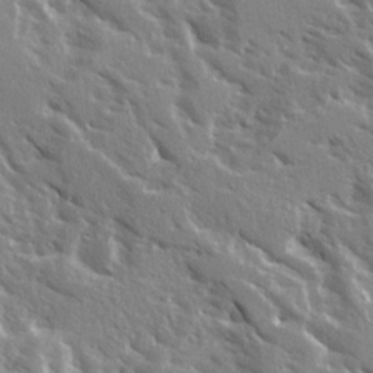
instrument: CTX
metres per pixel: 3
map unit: Ave
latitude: 16.1200
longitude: -130.6869
